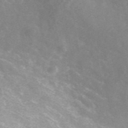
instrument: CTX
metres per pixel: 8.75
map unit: ANa
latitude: 43.3104
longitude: 25.5588
